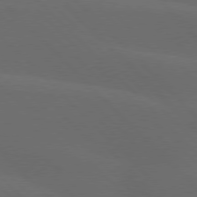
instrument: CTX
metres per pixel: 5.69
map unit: lApd
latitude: 77.5182
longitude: -52.7435
